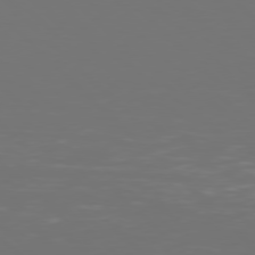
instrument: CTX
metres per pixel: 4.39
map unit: Hpe
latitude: 77.5938
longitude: -171.1403
